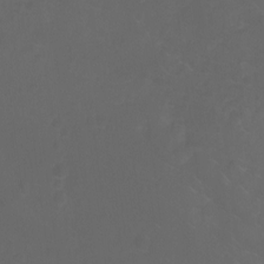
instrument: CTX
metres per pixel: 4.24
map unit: Ht
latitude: -9.6911
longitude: -35.5938
